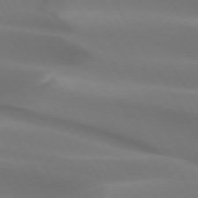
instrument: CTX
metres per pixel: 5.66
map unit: lApd
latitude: 73.2537
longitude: -50.0633
